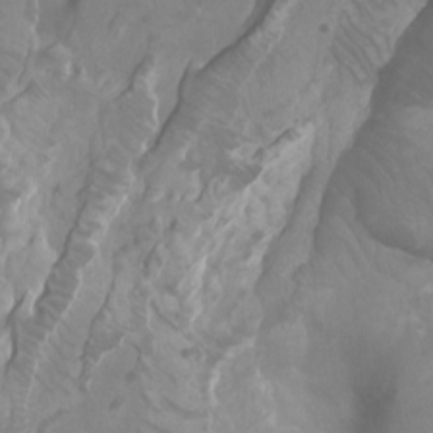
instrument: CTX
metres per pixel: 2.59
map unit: Ht
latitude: -2.4817
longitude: -18.0444
